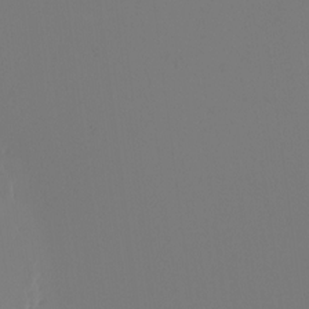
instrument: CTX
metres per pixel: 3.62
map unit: Nhu
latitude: -0.4440
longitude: -74.7246
